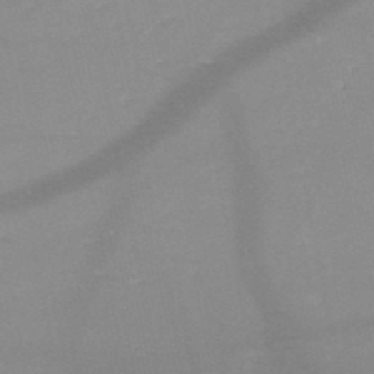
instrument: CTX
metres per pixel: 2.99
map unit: HNb
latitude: -49.3132
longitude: -42.5546
